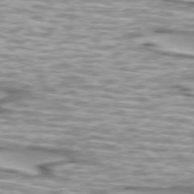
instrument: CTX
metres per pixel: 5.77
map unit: lApd
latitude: 73.3104
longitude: -57.0458
